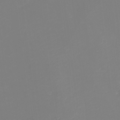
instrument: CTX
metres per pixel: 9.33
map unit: Nhu
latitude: -8.6896
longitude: -82.2333
